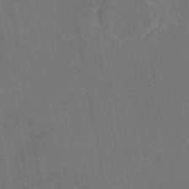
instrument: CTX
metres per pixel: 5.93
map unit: eAb
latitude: 47.0270
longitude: 109.0108
